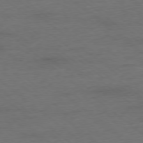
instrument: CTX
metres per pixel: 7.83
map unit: Ap
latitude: -78.3306
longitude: -92.5168
